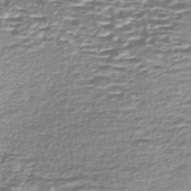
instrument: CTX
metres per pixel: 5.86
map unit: Nhe
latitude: -47.2187
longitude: -171.8394
